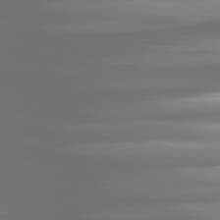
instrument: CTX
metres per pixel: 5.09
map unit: lApd
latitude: 81.1592
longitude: -139.3671
